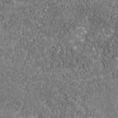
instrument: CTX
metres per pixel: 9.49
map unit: Nhu
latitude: -39.2376
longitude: -85.2537
